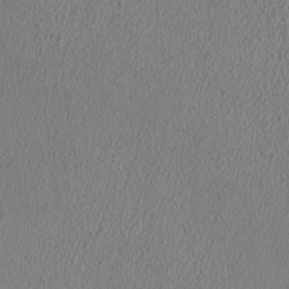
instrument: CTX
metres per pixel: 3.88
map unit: HNhu
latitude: -1.0487
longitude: -0.2144
